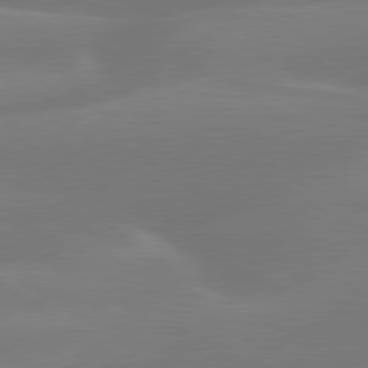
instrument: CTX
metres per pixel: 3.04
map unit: lApd
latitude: 79.5371
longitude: -150.3278
